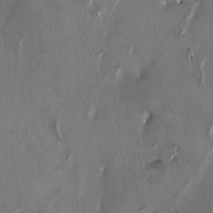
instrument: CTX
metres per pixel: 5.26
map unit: HNhu
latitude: 1.6505
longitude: -4.4034
